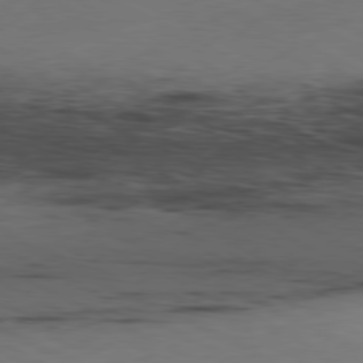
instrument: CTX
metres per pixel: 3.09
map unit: Ap
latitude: -80.5385
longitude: -94.2145
